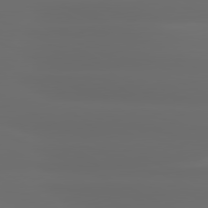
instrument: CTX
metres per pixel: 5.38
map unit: lApd
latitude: 80.9703
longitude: -136.8758
